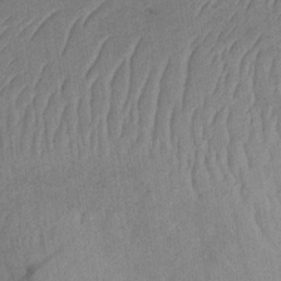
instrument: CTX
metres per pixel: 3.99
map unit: HNb
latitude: -32.4440
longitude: 62.5007
